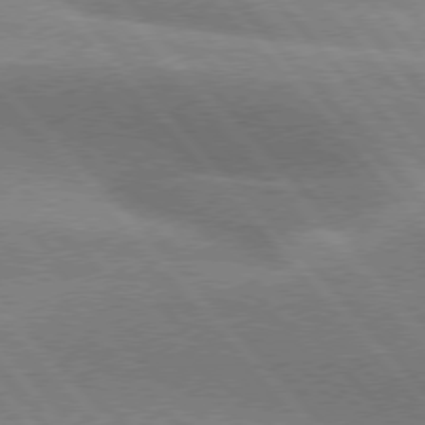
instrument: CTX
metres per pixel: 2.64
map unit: lApd
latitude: 76.1389
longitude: -62.2334
